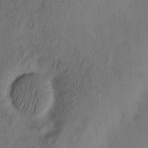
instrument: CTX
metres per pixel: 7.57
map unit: eHh
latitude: -2.7274
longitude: 17.2187
